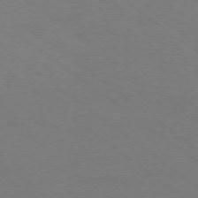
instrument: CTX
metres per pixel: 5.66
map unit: Ap
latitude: -78.4629
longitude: -75.8961
